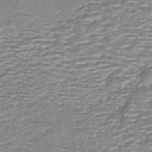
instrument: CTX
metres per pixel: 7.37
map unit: HNhu
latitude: -44.3117
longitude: 105.3131
